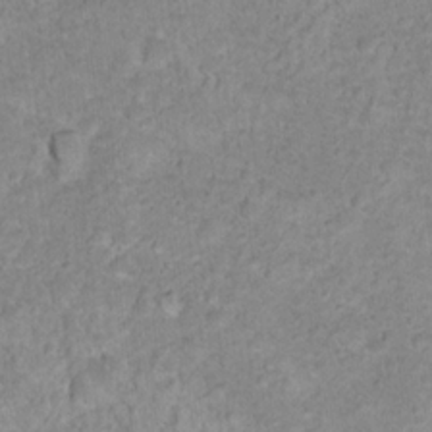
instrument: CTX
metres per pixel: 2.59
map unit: Nhu
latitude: 17.6127
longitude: -34.4223
